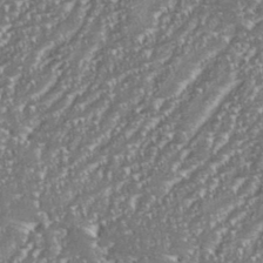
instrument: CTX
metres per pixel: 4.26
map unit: eHh
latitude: 35.8205
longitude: -132.9892
